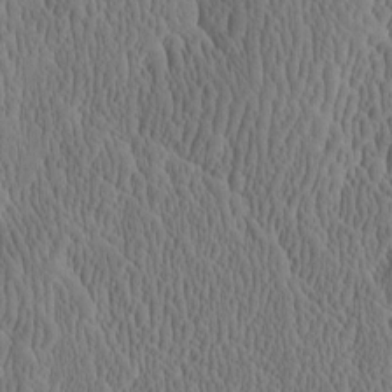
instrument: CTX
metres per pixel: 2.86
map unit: Htu
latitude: -2.5006
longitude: 167.9556
